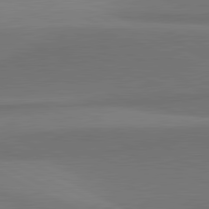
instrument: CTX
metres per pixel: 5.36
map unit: lApd
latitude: 81.5749
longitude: 146.1606
